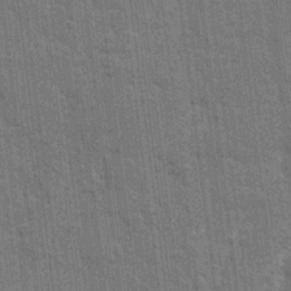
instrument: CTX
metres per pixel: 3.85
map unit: eHh
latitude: 7.1970
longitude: -74.5357
